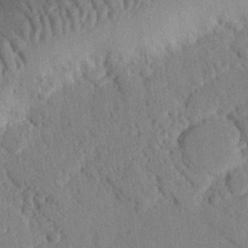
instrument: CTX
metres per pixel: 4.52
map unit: eHh
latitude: 25.4048
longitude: -80.2522
